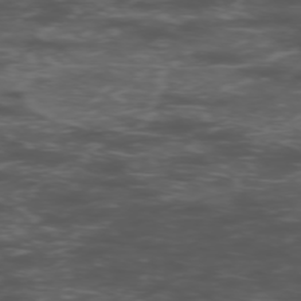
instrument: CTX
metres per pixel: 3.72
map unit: Hpe
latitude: -75.7100
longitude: -19.4804
